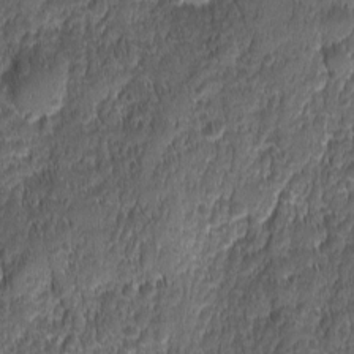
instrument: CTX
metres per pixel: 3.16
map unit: Ave
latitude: -10.6330
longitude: -119.8583
